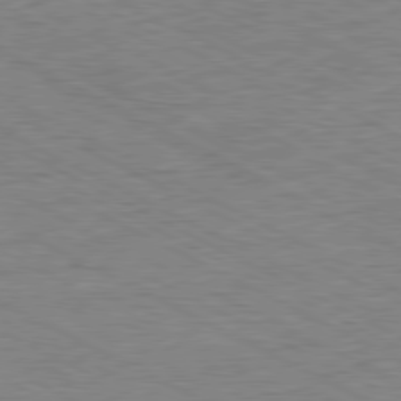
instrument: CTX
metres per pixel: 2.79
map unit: Ap
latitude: -80.8975
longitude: -76.3656
